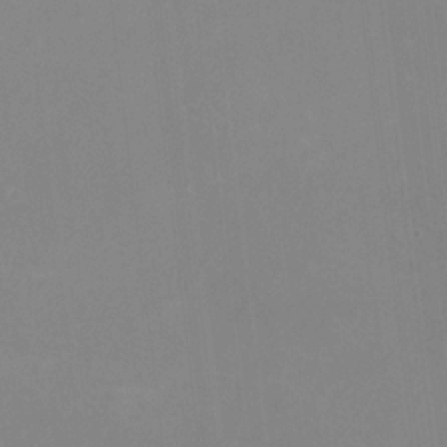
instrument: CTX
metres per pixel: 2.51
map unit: HNhu
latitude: -1.9745
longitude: -1.2915
